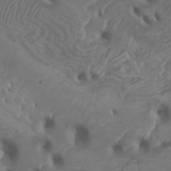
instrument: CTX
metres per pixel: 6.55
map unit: Htu
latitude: -6.4251
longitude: -76.7435
